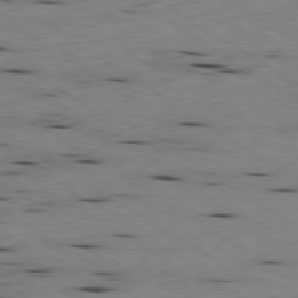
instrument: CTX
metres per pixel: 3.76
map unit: Ap
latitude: -79.6533
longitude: -100.7435
